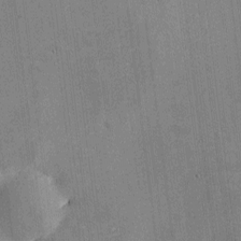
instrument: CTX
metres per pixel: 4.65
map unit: eHh
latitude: -2.6140
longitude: -79.9528
